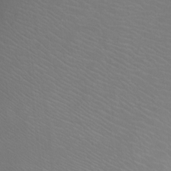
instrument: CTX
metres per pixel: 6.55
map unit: Ht
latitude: 0.6112
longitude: -35.8583
